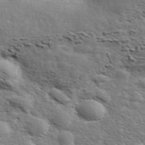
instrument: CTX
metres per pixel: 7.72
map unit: ANa
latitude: 43.0647
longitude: 48.4629
